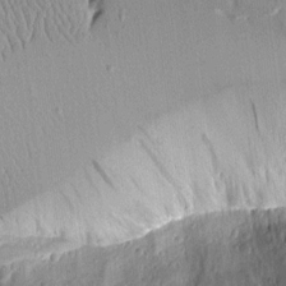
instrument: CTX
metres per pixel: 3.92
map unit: Aa
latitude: 11.6127
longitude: -127.8583
